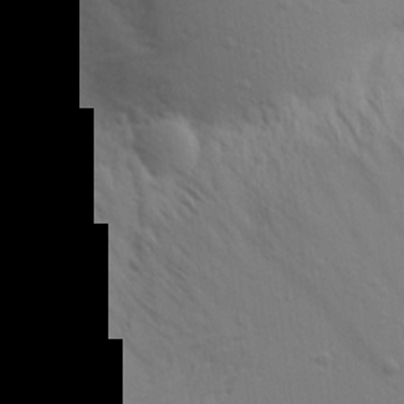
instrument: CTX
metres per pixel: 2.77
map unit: Aa
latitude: 19.1214
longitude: -142.4979
